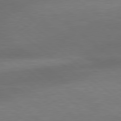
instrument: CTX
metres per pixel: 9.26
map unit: lApd
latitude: 79.5749
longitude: -89.1970
